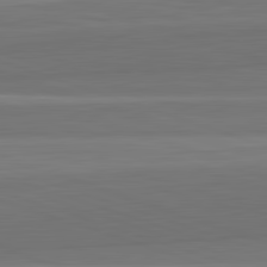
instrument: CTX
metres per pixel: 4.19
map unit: lApd
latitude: 82.5734
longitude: 168.2172
